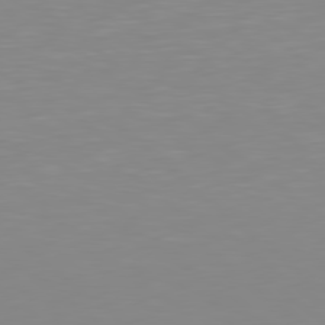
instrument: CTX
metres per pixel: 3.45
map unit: Hpe
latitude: 78.5735
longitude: -172.6112
